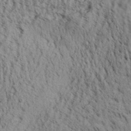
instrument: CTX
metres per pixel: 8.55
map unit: Aa
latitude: 31.2159
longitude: -136.4601
